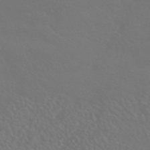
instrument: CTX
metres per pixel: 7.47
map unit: HNhu
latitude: -43.1620
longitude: 93.9178
